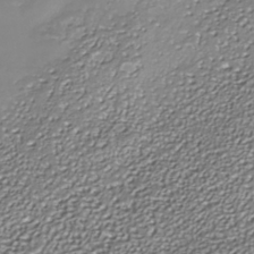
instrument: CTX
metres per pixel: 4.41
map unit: Nhe
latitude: -37.8233
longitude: -89.3482
